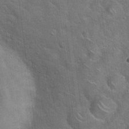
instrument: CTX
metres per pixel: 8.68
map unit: Hto
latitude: 19.9528
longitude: -51.7449
